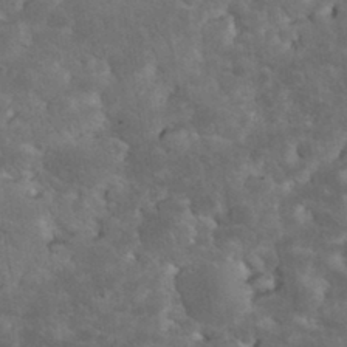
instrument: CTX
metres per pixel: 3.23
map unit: eHh
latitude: 34.4412
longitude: -65.4804
